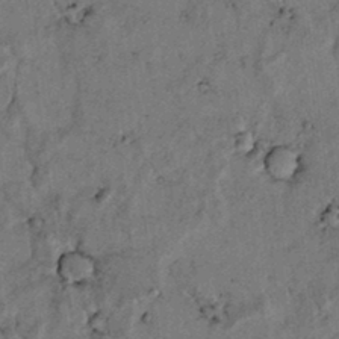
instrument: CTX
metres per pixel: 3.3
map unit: lAvf
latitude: 5.0269
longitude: 158.9163
